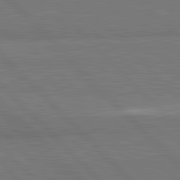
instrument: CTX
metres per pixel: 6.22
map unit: lApd
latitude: 82.0255
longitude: 163.1053
